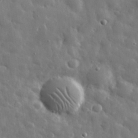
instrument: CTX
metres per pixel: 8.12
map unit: eHh
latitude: 31.6694
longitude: -71.2348
